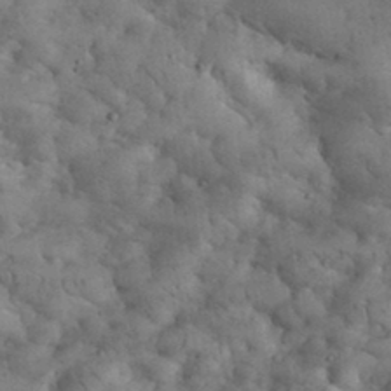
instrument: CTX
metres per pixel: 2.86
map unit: eHh
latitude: 34.1388
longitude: -68.0633
